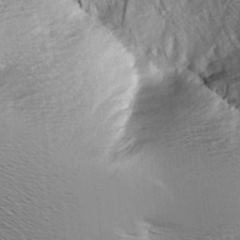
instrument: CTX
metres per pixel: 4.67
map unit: Hve
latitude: 3.7638
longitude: -121.5560
